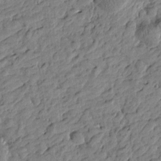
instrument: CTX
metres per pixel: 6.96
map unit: Htu
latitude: -1.2943
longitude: -179.2537
